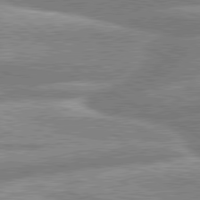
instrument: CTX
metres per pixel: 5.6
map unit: lApd
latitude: 80.3089
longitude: -164.4601
